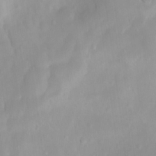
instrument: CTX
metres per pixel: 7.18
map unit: Htu
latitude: 3.2915
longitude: -22.2522
